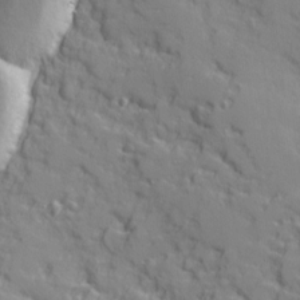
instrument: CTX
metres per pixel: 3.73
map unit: Ave
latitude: 10.6491
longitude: -101.6694
